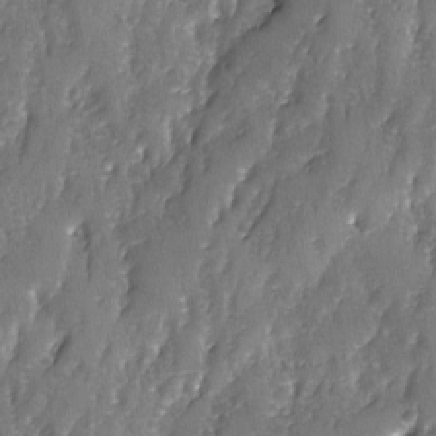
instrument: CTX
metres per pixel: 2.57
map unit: Ave
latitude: -7.5399
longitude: -118.1766
